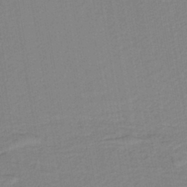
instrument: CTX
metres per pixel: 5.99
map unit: HNb
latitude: -42.1794
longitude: 51.6344
